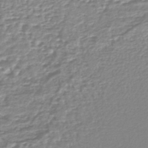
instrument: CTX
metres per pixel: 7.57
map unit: lHb
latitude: -44.3495
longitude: 67.9556
